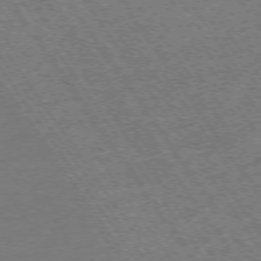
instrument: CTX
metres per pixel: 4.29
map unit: Ap
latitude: -74.7464
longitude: -89.5183
